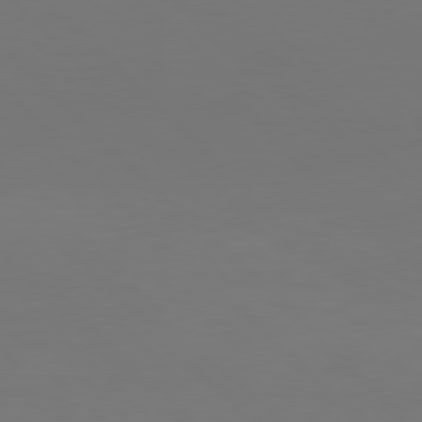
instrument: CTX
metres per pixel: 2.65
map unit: Hpe
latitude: 77.9150
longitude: -170.6679
